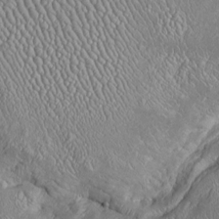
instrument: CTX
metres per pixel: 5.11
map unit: Htu
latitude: -6.4062
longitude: 158.1984
